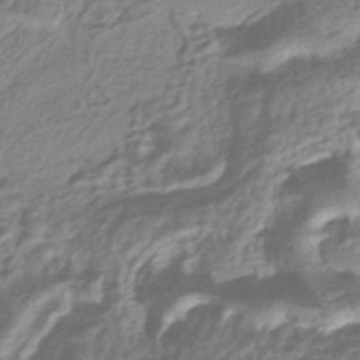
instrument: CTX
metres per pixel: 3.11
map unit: HNhu
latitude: -43.5966
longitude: 93.5966
